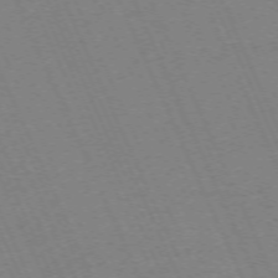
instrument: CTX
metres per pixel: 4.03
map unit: Hpe
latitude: -71.0675
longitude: 12.3684
